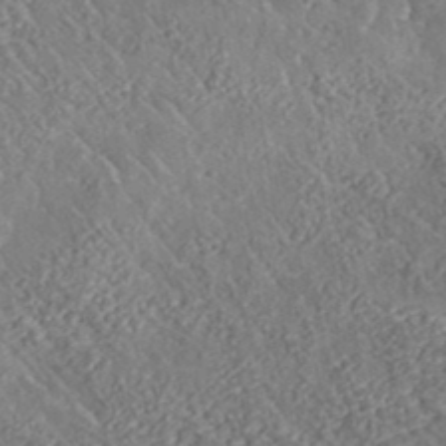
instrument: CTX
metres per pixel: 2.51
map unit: lHvf
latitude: 37.6316
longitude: -91.5938
